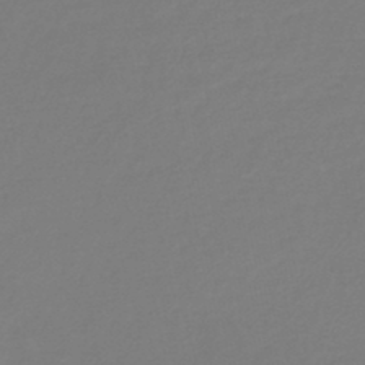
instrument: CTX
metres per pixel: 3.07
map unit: lHb
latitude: -42.8785
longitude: 63.6533
